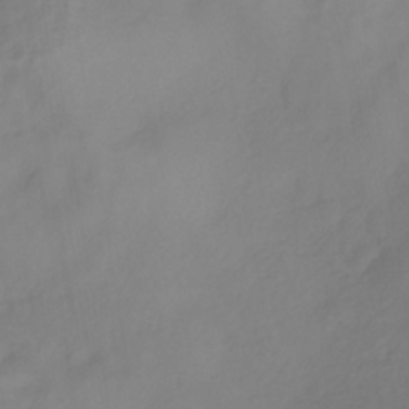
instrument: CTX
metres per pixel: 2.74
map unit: ANa
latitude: -38.0850
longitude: 98.1039
